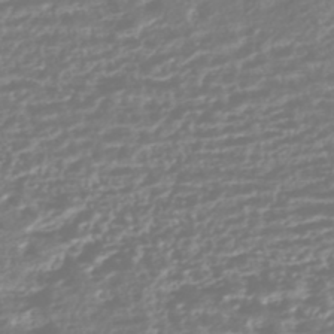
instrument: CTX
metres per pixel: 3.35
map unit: HNhu
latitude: -45.4077
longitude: 100.8408
